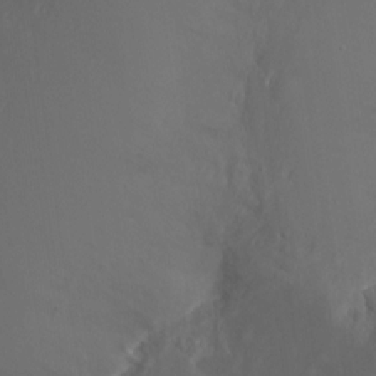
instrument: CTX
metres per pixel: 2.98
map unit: Ht
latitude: -3.7666
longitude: -60.2711
